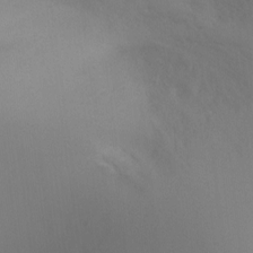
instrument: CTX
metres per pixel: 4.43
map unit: Ht
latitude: -5.6533
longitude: -25.2725
